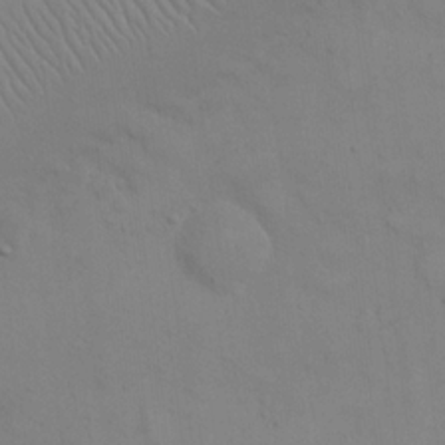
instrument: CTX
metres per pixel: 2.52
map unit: eHh
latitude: 21.3104
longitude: -61.4804
